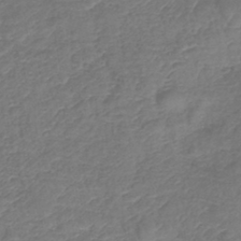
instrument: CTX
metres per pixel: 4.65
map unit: lHb
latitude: -42.5006
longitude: 78.8786
